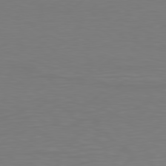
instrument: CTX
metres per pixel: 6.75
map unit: Hpe
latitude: 78.1767
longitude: -122.2900
